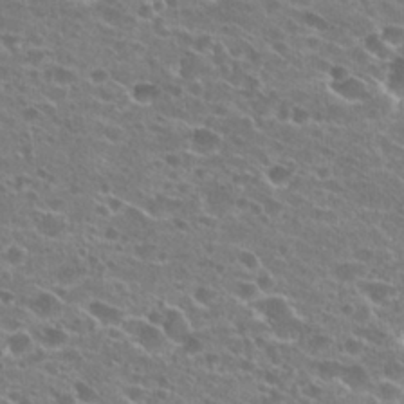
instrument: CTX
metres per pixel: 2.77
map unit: Hto
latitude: 24.8002
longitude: -43.1214
